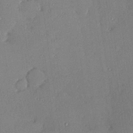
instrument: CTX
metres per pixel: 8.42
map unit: Hve
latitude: 26.5546
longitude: -90.9703
